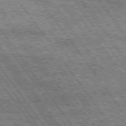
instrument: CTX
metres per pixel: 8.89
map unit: Hpe
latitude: 74.8758
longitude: -154.1011
